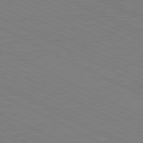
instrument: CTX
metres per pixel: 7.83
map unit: lApd
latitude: 81.2159
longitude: 150.3684
